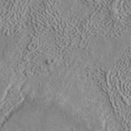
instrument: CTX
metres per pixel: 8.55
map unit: ANa
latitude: 39.3671
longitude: 18.1606
